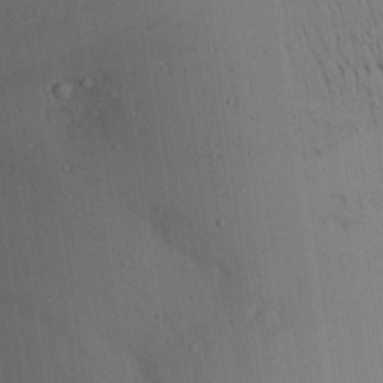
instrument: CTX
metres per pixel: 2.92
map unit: Aa
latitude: 25.2159
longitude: -137.7450
